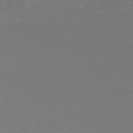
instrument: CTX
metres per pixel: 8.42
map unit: HNb
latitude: -48.1228
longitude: 60.4629
